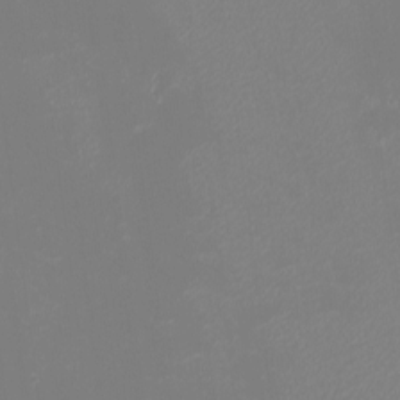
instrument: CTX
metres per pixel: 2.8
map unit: eHh
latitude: -5.1998
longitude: -86.3467
